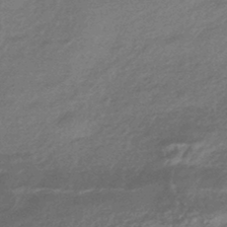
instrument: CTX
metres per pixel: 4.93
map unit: HNhu
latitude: -44.6330
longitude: 93.3321
